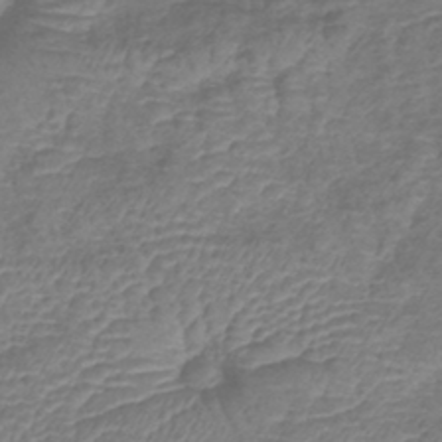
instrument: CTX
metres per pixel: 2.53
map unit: lHb
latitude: -42.0472
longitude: 78.7652
